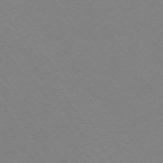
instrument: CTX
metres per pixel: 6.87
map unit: Ap
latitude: -73.7666
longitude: -70.2900
